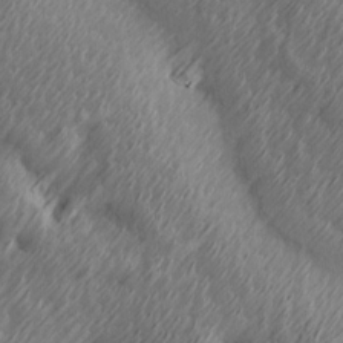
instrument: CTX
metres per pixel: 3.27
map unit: Ave
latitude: 13.9150
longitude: -106.1011
